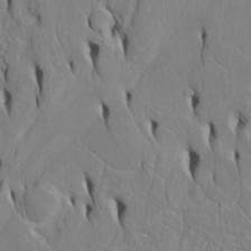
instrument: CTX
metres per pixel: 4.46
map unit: Htu
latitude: -4.7463
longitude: 152.2928
